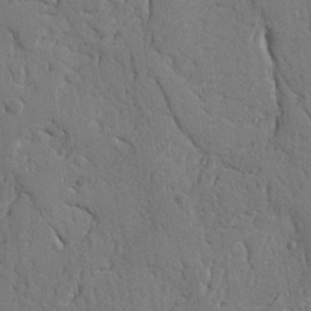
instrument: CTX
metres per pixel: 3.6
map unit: Nhu
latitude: 15.0081
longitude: -78.7813
